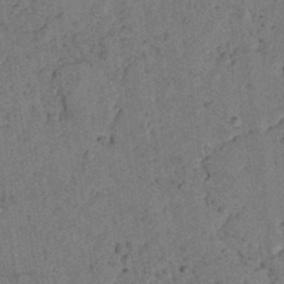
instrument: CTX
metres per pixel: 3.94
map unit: lAvf
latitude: 4.4601
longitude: 158.7652
